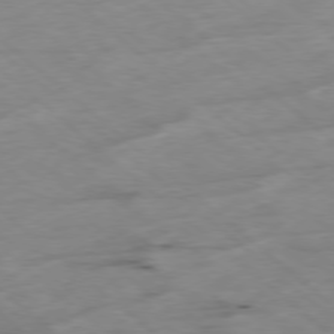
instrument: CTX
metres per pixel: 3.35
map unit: Ap
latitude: -78.4062
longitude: -60.0255
